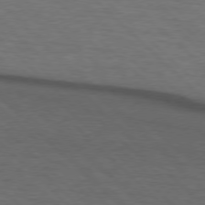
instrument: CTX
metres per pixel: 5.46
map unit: lApd
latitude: 75.5371
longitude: -83.9528
